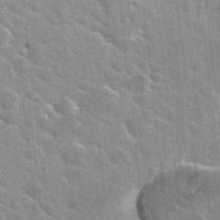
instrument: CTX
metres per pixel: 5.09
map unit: Hto
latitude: 25.3481
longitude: -36.8569
